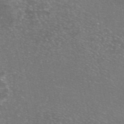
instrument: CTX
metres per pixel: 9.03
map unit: eAb
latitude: 46.5924
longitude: 106.0094
